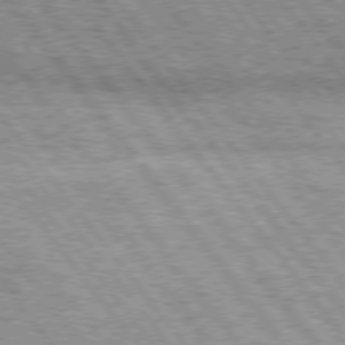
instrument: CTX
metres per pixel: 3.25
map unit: Hpe
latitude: 75.4238
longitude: -156.4223
